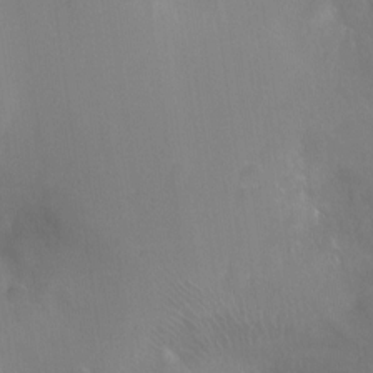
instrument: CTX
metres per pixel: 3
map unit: Ht
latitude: -16.8030
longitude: -40.2144
